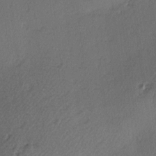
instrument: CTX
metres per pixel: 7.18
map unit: Hve
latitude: 13.0270
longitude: -90.6868
